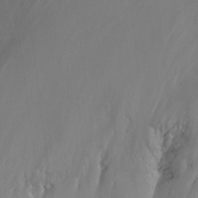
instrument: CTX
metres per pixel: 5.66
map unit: Nhu
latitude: -13.5588
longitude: -65.8584
